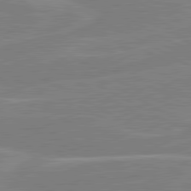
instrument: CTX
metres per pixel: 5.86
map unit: lApd
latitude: 80.8002
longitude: 121.8989
